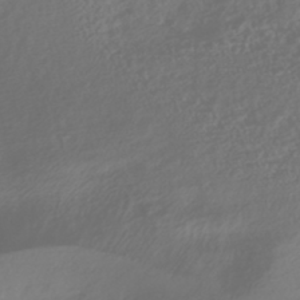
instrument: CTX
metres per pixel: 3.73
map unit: HNhu
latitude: -43.3509
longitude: 104.1794
